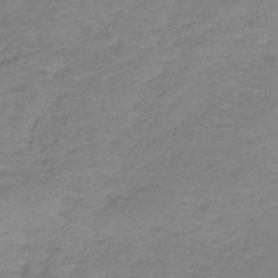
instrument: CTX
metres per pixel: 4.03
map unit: HNb
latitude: -38.3873
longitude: 50.7841
